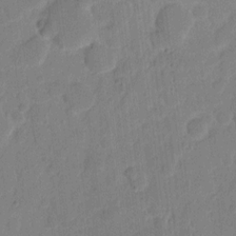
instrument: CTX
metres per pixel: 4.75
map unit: eHh
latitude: 9.2159
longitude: -65.7450
